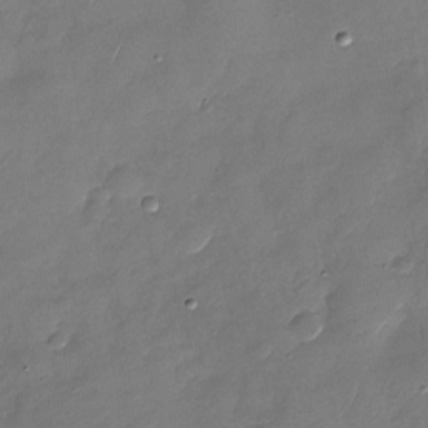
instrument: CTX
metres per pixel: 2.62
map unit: Nhu
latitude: -28.1417
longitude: -65.0458
